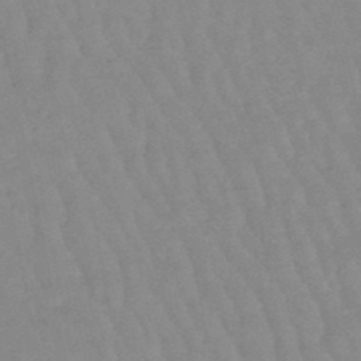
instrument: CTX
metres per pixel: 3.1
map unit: lHb
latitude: -48.3307
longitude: 77.3321
